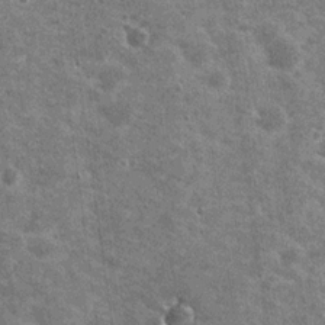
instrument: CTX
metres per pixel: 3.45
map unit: Nhu
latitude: 19.5938
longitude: -30.5735
